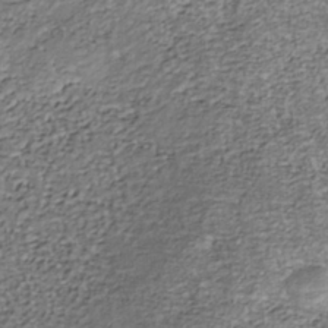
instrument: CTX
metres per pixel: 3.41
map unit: Nhu
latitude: -38.9353
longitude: -81.5371
